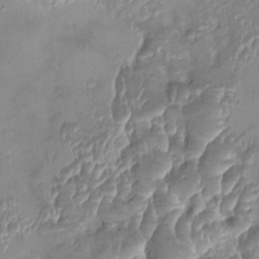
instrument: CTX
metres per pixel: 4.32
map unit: HNhu
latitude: 4.7624
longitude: 8.2361
